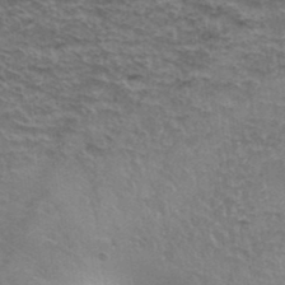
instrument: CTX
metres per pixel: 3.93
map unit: Hto
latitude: 38.1011
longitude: -41.6504
